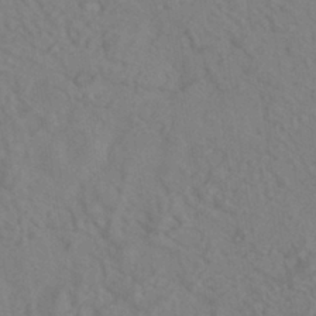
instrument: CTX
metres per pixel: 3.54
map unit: ANa
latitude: -39.3132
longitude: 95.7666
